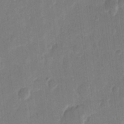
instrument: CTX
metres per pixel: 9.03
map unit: eHh
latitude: 9.7450
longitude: -68.6491
